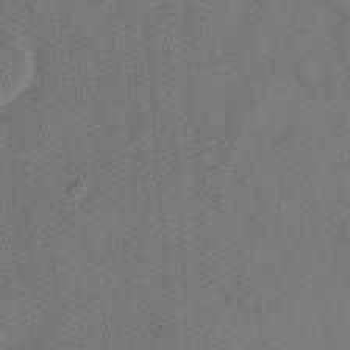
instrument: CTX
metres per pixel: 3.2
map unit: Hto
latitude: 8.1767
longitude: -61.3859
